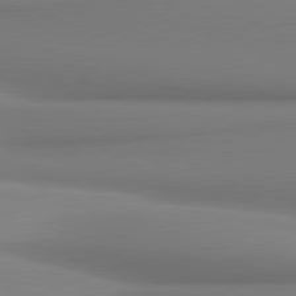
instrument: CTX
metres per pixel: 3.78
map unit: lApd
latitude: 81.1403
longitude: 176.8786
